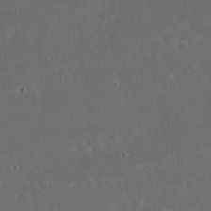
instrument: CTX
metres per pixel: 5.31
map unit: Nhu
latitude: 21.5371
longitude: -72.3090
